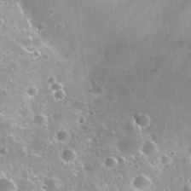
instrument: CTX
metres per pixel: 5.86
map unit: Nhu
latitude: 30.6869
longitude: -53.1025
